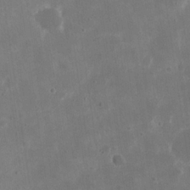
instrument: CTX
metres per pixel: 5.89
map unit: eHh
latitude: 20.4601
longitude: -67.5182
